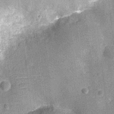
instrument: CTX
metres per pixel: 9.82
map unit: Nhu
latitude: -12.2173
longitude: -23.4804
